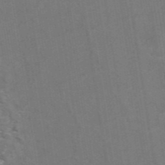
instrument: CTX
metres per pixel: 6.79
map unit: ANa
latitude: 44.3278
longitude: 25.5210
